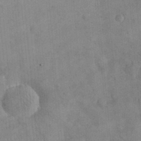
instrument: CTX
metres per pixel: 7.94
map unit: eHh
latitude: 24.7435
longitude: -65.1214
